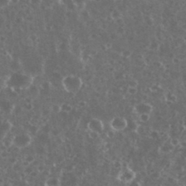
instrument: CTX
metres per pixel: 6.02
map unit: eHh
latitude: 35.1403
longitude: -59.6127
